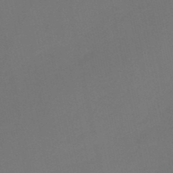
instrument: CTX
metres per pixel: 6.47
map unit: HNb
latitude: -51.8989
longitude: -46.8947
